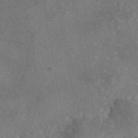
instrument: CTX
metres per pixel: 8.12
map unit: eAb
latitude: 45.5371
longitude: 108.4818
